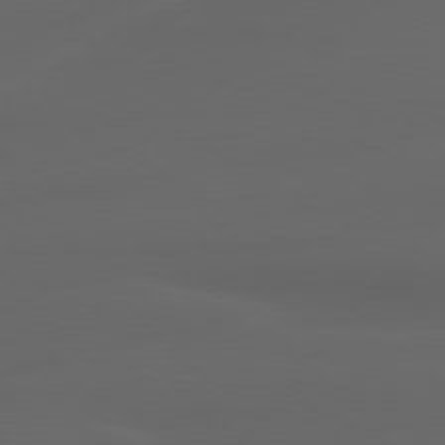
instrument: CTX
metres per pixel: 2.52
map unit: lApd
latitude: 80.2522
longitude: -116.9892
